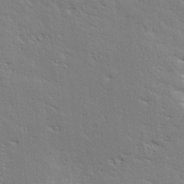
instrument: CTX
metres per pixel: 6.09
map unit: Ave
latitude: 17.5749
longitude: -138.1200
